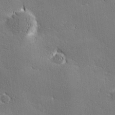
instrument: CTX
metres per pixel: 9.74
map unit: lHvf
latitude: 27.7261
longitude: 141.5021
